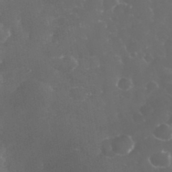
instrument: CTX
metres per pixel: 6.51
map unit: eHh
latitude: 34.3089
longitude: -63.7261
